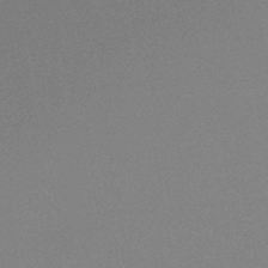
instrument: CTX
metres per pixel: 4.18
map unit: HNb
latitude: -44.4818
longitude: -40.3845
